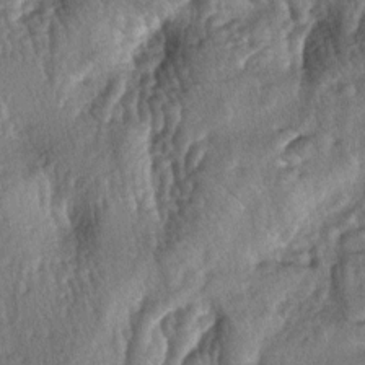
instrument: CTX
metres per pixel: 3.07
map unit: lAa
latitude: -5.5021
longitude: -125.8961
